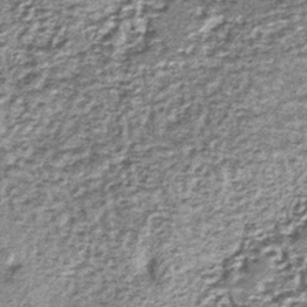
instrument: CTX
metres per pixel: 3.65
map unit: lHb
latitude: -38.3306
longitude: 64.0283
